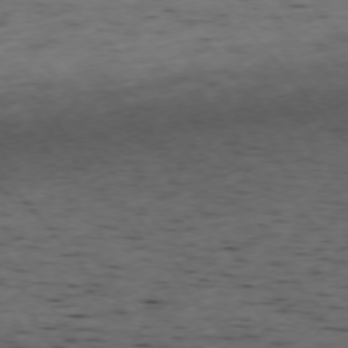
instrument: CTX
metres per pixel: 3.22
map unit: Ap
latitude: -76.0283
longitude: -62.8380
